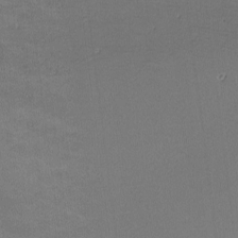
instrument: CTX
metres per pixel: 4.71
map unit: lHvf
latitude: -11.0109
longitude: -103.9339
